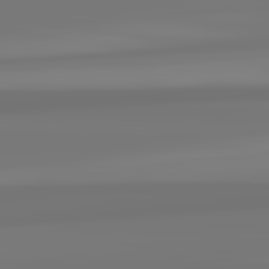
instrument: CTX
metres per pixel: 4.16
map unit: lApd
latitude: 82.5545
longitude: 170.6897
